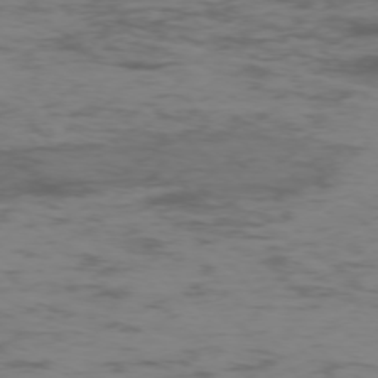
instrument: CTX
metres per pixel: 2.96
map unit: Hpe
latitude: -75.3888
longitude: -19.6127
